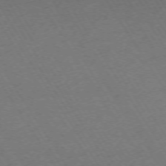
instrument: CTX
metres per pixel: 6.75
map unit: Ap
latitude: -74.1795
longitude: -71.6316
